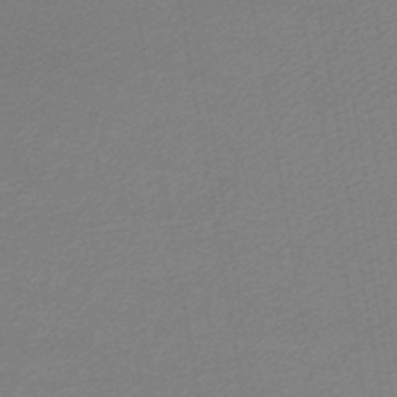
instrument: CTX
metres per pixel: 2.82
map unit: lHb
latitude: -46.7841
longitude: 59.0864
